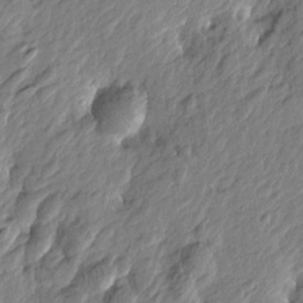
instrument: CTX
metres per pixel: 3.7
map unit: Htu
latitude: -3.6154
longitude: 179.7855
